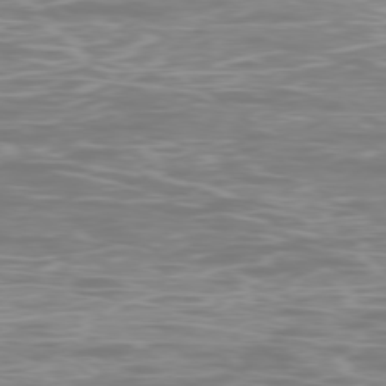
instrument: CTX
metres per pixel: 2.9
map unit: Ap
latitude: -78.2550
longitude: -63.7639
